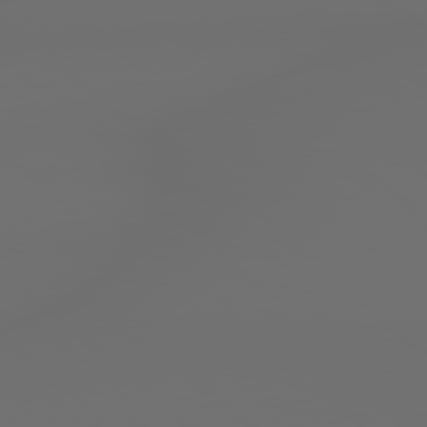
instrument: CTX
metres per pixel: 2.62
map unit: lApd
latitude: 79.0459
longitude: -167.8583
